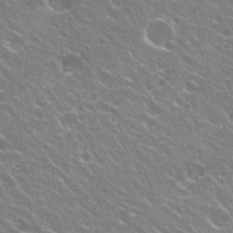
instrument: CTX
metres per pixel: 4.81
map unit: Hto
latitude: 23.4237
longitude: -31.8395
